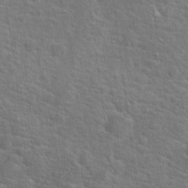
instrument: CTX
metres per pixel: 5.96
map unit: Hto
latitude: 18.6490
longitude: -43.3482
